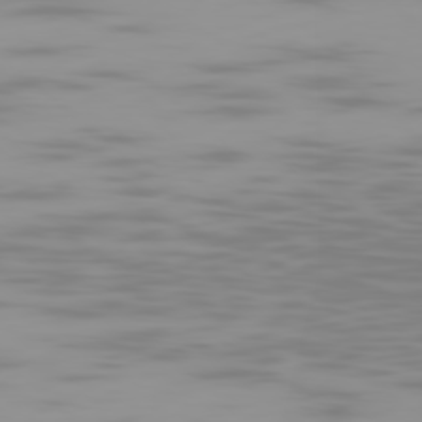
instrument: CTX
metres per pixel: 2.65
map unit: Ap
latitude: -79.6344
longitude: -69.5938
